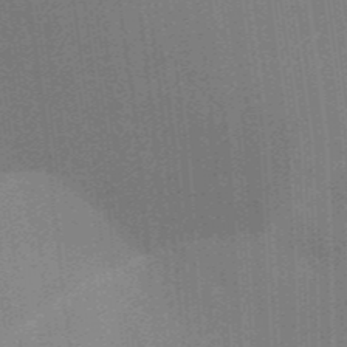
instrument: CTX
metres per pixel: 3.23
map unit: Aa
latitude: 32.8380
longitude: -143.1214
